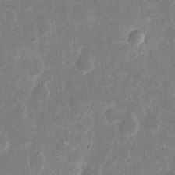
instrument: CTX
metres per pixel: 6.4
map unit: eHh
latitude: 7.7072
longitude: -70.4034
